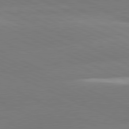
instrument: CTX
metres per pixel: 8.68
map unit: lApd
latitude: 81.2159
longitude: -155.6316
